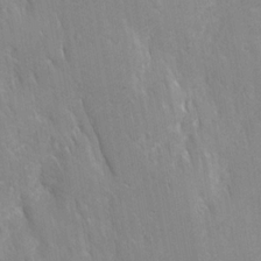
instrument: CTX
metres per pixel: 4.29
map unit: Ave
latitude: -11.1620
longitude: -120.0255
